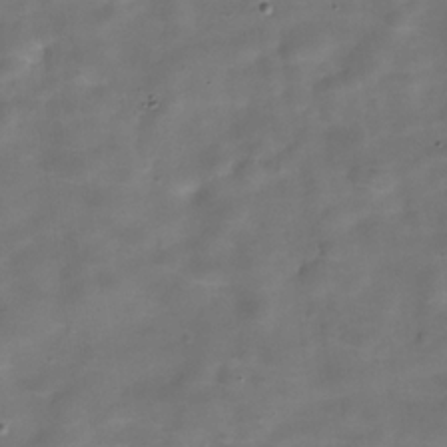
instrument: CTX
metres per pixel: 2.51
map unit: Hve
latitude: -30.5385
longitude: 92.7085
